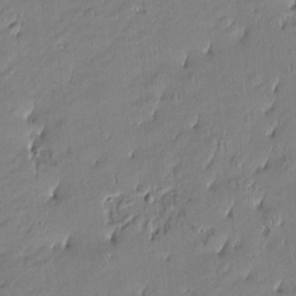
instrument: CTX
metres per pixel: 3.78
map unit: Htu
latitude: -6.5573
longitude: 176.4818
